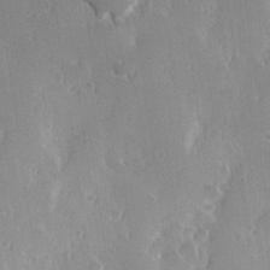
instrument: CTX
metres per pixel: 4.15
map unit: Hve
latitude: 23.4993
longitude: 146.7652
